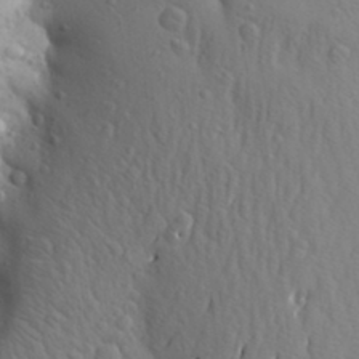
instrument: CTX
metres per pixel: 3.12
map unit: Aa
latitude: 26.3656
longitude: -149.4426
